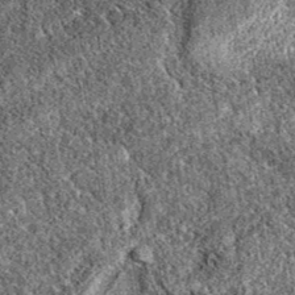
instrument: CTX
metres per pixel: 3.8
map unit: eAb
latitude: 37.9339
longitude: 111.7856
